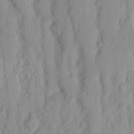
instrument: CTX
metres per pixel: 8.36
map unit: Nhu
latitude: 15.9151
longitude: -73.6694
